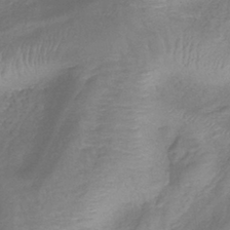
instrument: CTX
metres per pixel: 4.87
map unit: lHb
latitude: -41.1809
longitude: 78.8030
